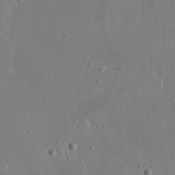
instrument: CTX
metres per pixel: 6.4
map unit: eHh
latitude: 21.8584
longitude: -68.8569
